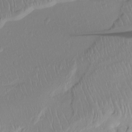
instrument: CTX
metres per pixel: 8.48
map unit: Ht
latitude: -15.6155
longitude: -43.6694
